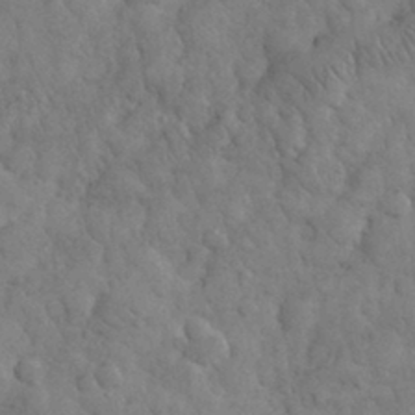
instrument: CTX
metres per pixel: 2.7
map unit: eHh
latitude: 32.5357
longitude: -68.8758
